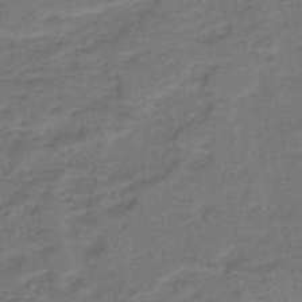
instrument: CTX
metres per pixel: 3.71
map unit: lHb
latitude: -39.7478
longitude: 58.5006
